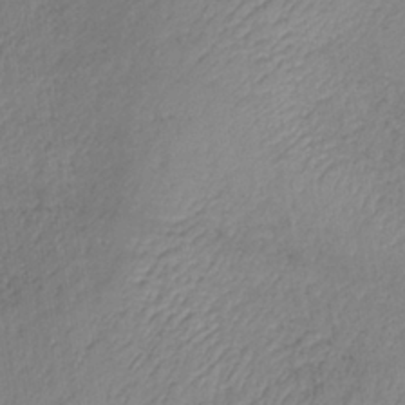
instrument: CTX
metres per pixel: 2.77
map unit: lHb
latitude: -37.1620
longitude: 71.5399
